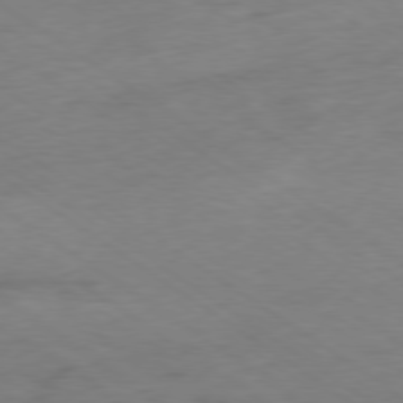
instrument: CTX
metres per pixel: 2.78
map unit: Hpe
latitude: -78.8597
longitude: -16.6868
